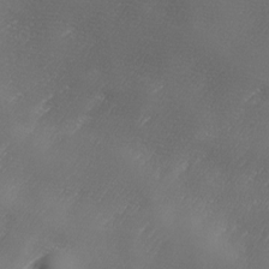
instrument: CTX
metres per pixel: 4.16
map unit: Ave
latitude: 10.5546
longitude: -106.1200
